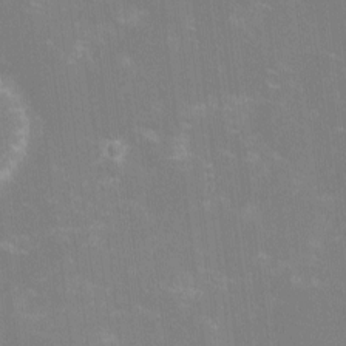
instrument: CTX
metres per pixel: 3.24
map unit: lHvf
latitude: -14.3118
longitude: -101.1025
